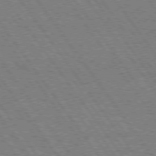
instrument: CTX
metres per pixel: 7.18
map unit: Hpe
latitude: 74.5924
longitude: -139.0836
